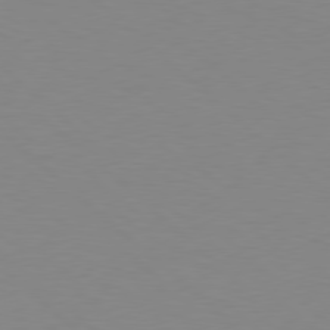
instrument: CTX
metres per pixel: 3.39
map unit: Hpe
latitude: 78.4979
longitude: -164.8758
